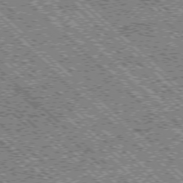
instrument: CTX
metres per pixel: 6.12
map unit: Ap
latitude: -76.2173
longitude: -96.2522
